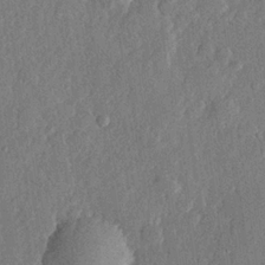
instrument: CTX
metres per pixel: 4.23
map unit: lHvf
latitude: 22.6679
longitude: 144.5952
